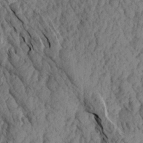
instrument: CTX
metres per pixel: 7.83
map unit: Aa
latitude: 17.1403
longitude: -145.6694
